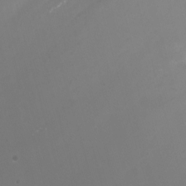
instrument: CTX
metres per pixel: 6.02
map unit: Nhu
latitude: -7.8233
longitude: -75.5560
